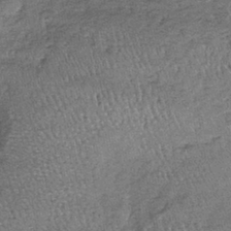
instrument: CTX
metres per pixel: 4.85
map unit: lHb
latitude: -39.1998
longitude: 67.8990
